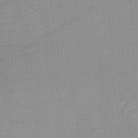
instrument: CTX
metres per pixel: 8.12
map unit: lHb
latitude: -35.8422
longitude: 73.0864
